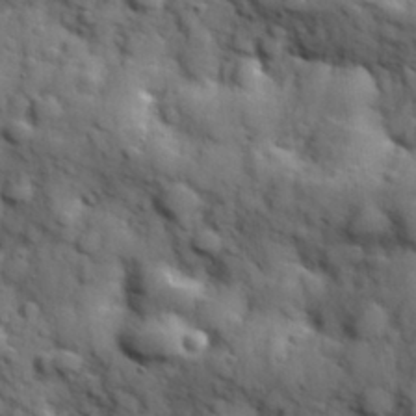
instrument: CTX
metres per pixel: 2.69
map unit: Hve
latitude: 31.9339
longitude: 150.6896
